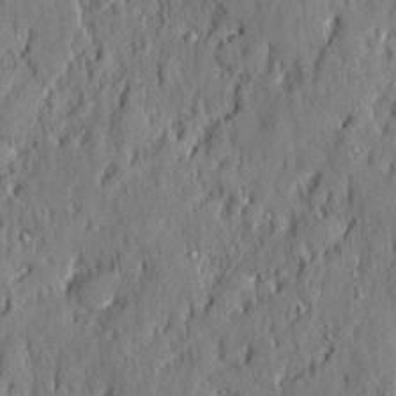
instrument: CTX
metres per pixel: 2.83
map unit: eHh
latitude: 5.6316
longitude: -76.5545
